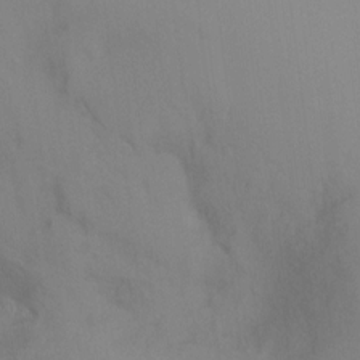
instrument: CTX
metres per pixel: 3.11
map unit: Ht
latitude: -16.7275
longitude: -50.0255
